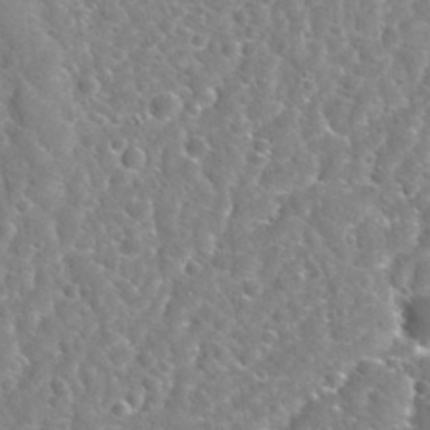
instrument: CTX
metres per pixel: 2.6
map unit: Nhu
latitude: 32.0255
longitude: -51.4804
